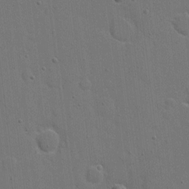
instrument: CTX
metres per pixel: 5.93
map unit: eHh
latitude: 7.0080
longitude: -67.3670
